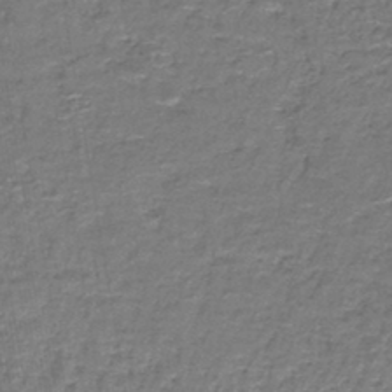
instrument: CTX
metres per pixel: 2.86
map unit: lHb
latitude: -43.7477
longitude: 54.5763
